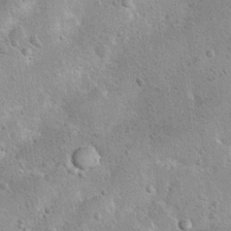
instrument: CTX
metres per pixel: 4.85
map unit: Hto
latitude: 11.5749
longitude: -36.1389
